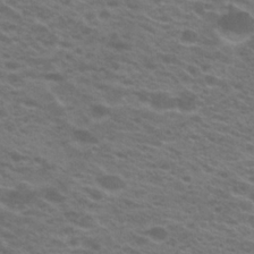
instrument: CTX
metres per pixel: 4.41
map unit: Hto
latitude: 22.1011
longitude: -37.3671
